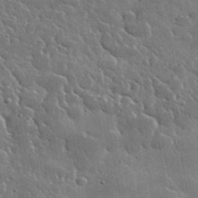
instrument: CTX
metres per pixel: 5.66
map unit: lHvf
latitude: 36.1767
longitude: -88.2145
